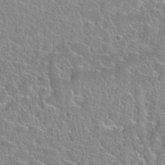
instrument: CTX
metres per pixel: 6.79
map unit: Nhu
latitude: 28.1578
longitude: -52.3090
